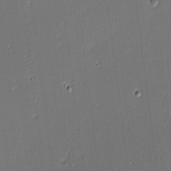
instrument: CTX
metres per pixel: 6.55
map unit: eHh
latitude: -3.7477
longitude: -82.8757
